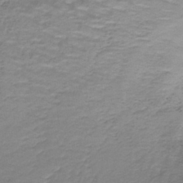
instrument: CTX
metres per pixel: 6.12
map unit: lHb
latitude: -42.7274
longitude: 58.6329
